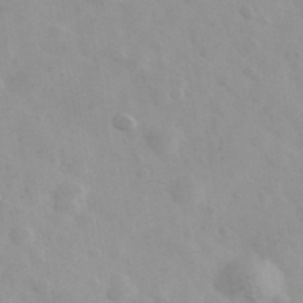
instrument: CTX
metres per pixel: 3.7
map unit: Ave
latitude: 39.4993
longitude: -106.6113
